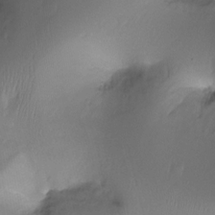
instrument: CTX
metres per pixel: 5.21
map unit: Ht
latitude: -17.8990
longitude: -44.4601
